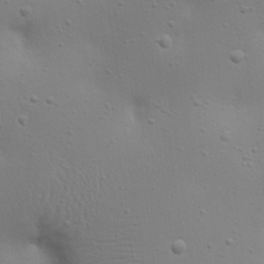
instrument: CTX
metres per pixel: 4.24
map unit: eHh
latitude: 23.1781
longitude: -69.1781
